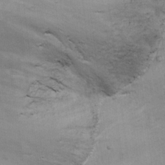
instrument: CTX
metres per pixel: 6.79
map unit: Ht
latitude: 11.8017
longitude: -39.7261
